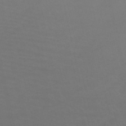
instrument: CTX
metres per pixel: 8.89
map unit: HNb
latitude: -53.1809
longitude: -50.5167
